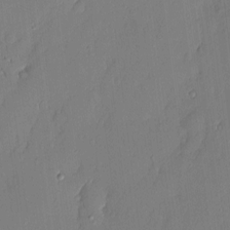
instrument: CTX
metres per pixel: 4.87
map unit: eHh
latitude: 3.6883
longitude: -76.4979
